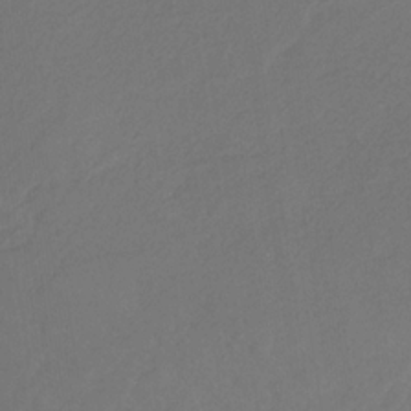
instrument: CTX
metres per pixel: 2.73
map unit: eHb
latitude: -30.6896
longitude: 68.1983
